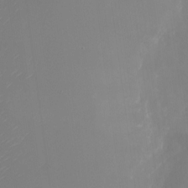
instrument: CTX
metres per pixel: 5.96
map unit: Nhu
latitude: -22.8408
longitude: -71.1592
